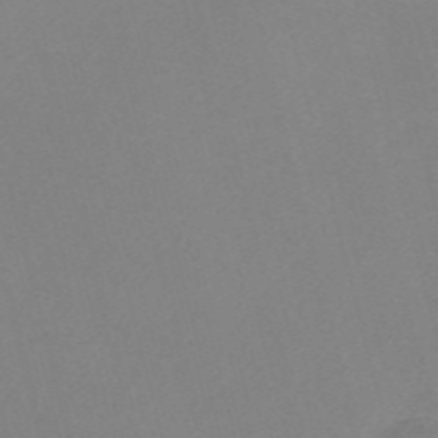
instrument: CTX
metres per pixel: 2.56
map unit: Nve
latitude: -57.2754
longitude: 59.1053
